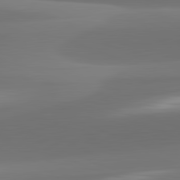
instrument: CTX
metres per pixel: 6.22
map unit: lApd
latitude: 82.1011
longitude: -162.3468
